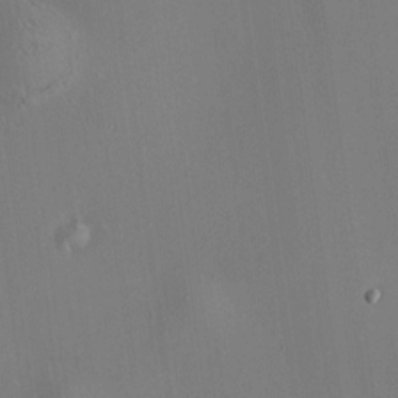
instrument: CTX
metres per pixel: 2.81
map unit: HNhu
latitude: 8.6491
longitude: 14.7275
